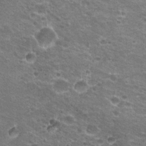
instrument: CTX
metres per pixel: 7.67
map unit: Hto
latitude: 21.5749
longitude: -33.0458
